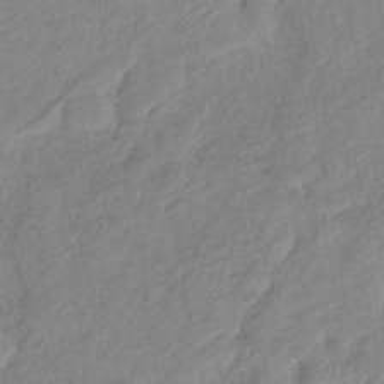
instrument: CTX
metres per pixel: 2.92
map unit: eHb
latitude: -40.0472
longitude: 78.0472
